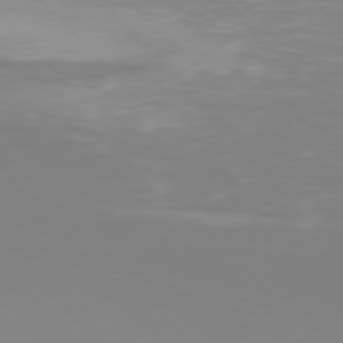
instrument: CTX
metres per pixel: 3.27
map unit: Hpe
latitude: 77.0836
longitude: -174.1767
